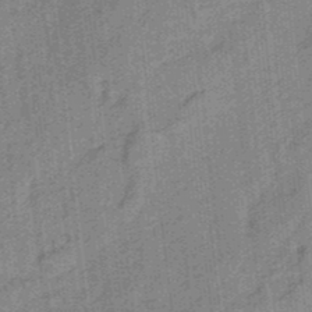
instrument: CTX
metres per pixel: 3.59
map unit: HNb
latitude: -34.5952
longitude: 57.2187
